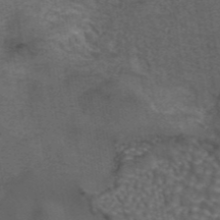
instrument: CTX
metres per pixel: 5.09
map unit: eAb
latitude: 43.7072
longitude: 105.5021
